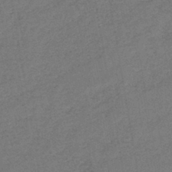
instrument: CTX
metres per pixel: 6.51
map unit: eHb
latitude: -41.3887
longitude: 79.8233
